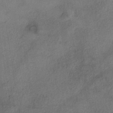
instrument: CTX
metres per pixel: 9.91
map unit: eHh
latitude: -40.9730
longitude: 119.8422
